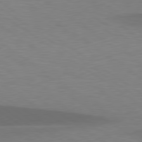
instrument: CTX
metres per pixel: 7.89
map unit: lApd
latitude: 79.1592
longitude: -95.0648
